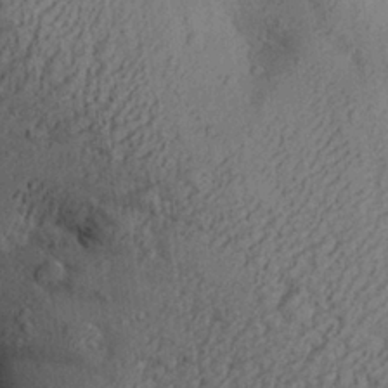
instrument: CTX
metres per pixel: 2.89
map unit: Aa
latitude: 27.4427
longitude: -134.6679
